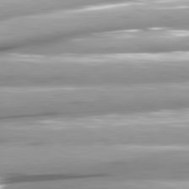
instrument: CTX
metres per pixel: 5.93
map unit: lApd
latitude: 80.9703
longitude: -143.9339
